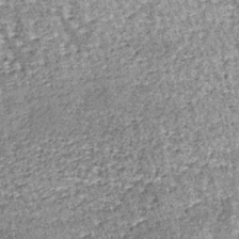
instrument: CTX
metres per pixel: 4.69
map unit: lHb
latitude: -37.2753
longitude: 66.2929
